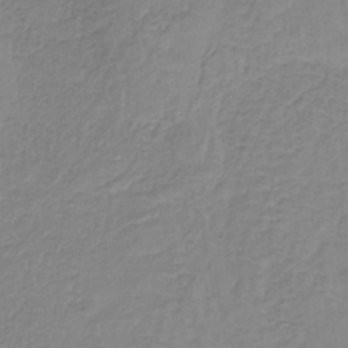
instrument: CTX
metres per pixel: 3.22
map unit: HNb
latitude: -33.8801
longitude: 64.2173
